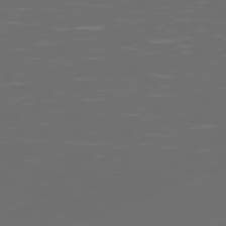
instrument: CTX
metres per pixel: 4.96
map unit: Hpe
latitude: 73.7450
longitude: -126.8380
